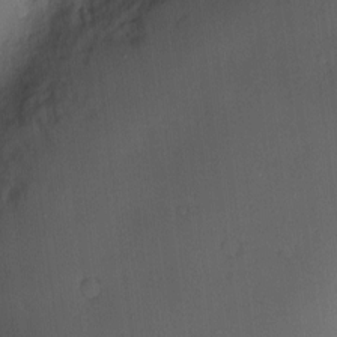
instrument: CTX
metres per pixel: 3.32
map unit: Nve
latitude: -7.4832
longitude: 174.9163
